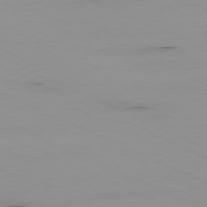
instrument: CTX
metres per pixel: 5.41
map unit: Ap
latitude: -81.1809
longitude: -93.7638
